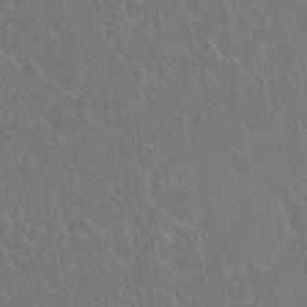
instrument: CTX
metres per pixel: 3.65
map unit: Hto
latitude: 18.5545
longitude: -40.0444
